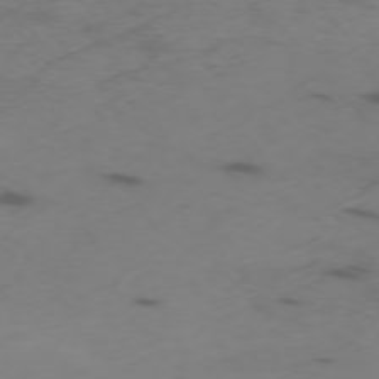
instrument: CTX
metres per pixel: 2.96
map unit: Ap
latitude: -76.2173
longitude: -69.7261
